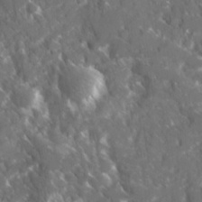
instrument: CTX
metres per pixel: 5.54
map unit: Ave
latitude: 17.6505
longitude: -130.3279
